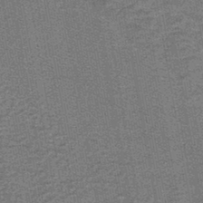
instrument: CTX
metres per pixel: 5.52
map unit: lHb
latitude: -43.8989
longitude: 56.2361
